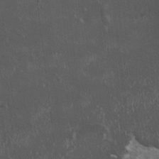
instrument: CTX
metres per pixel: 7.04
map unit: HNhu
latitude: 2.4034
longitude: 3.6721
